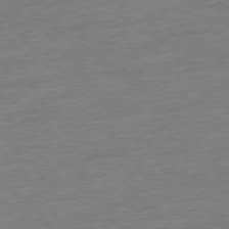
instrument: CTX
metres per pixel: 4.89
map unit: Hpe
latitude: -76.3306
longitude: -15.2537
